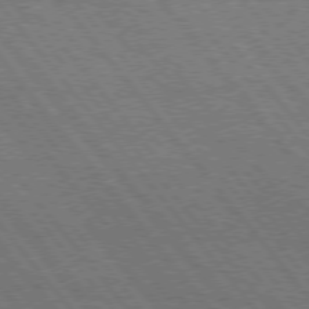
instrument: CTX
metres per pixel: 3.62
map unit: Hpe
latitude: 75.3860
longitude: -139.9528
